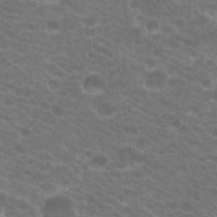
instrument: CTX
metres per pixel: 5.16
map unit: Hto
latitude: 20.3279
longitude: -37.7639
